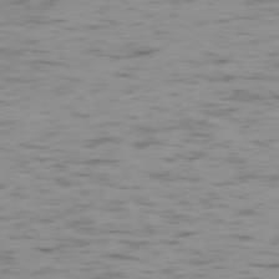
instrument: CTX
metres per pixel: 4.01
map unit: Ap
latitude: -75.0865
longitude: -79.7072
